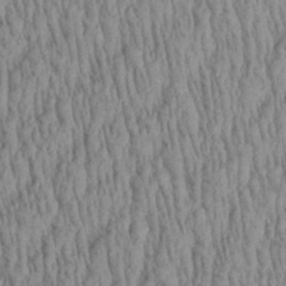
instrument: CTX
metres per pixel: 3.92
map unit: Aa
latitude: 29.1970
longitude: -138.0444
